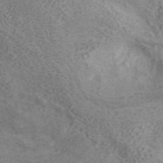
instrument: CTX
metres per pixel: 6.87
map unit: ANa
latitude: 42.3845
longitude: 17.9178
